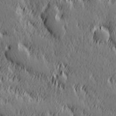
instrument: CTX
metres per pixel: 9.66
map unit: Hve
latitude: 25.9717
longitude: 145.7478
